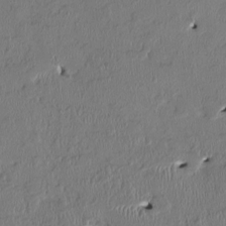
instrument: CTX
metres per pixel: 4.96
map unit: HNhu
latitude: 2.0255
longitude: -5.3482
